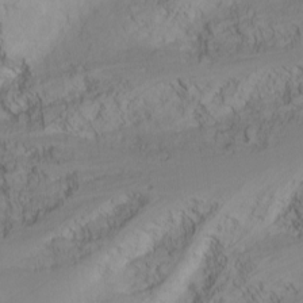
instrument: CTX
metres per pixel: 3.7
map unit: Nhu
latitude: -8.1606
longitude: -73.2537
